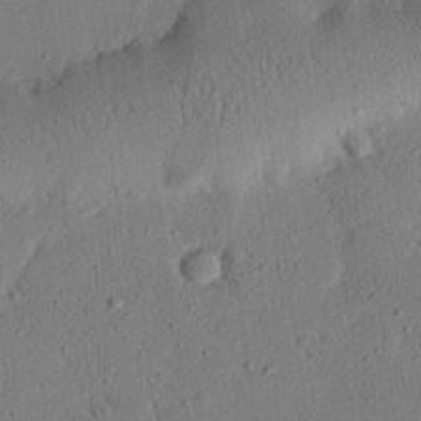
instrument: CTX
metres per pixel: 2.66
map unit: eHh
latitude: 25.2537
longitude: -80.9703
